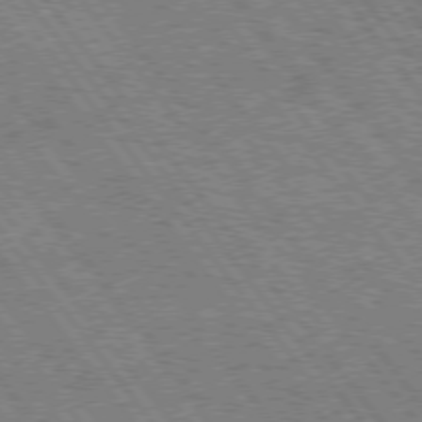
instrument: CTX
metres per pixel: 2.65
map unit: Hpe
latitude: 74.5924
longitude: -139.9150
